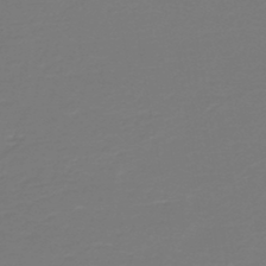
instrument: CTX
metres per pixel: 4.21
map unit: HNb
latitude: -46.8030
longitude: 53.6155
